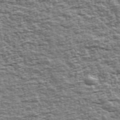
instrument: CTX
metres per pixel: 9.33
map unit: Ave
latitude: 43.0459
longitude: -111.9339
